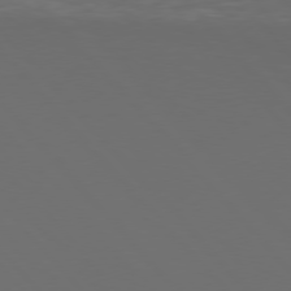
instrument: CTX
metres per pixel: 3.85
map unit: Hpe
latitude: 76.5356
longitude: -168.8191
